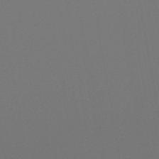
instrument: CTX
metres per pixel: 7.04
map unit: lHb
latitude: -45.5021
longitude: 74.4251
